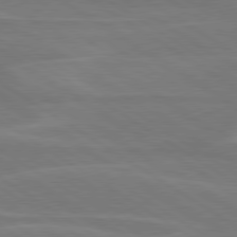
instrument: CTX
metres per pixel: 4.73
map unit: lApd
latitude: 79.6316
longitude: -126.0255
